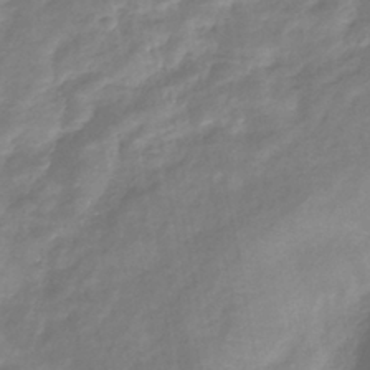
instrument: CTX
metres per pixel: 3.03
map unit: eHb
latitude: -37.5210
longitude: 76.6141
